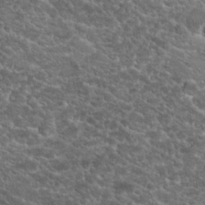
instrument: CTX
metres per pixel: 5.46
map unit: Hto
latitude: 19.6882
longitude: -36.0633
